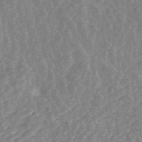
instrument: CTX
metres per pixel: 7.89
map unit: ANa
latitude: 45.0647
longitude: 24.9919
